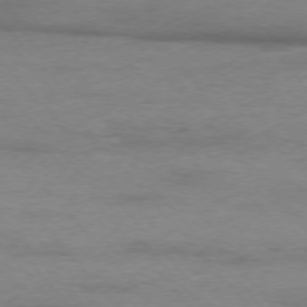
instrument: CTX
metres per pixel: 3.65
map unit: Ap
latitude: -76.8597
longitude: -84.0444
